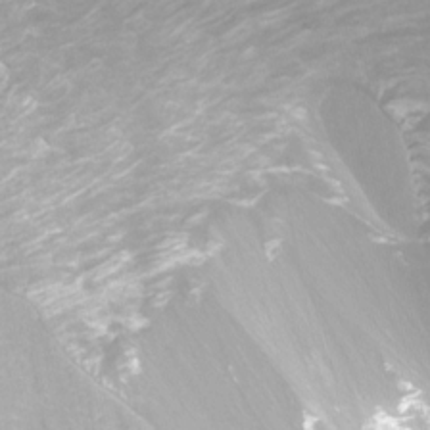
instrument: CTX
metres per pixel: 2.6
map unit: Nhu
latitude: -9.6344
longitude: -75.9150
